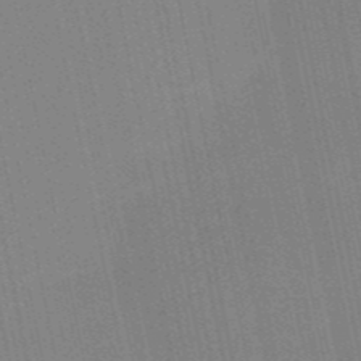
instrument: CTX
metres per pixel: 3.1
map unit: HNb
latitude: -52.0472
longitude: -45.4993
